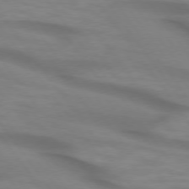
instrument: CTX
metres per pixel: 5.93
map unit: lApd
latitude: 74.6491
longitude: -59.8017
